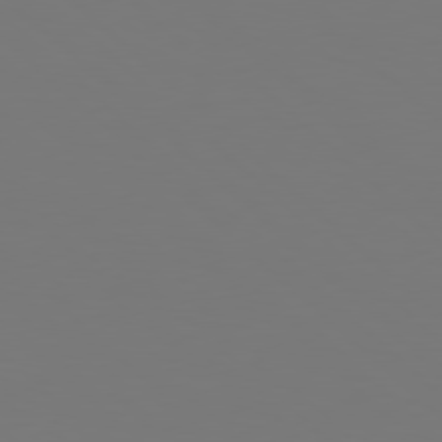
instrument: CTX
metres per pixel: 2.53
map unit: Hpe
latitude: 78.3845
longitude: -162.1956
